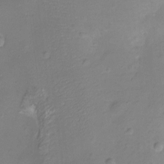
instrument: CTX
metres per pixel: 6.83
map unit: Ht
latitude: -7.4454
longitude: -21.1592
